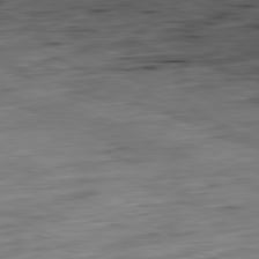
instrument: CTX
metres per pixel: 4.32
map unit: Ap
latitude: -81.8045
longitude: -68.4790
